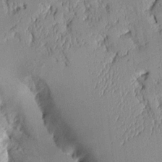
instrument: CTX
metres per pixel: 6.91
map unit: Aa
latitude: 10.6869
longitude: -128.4034
